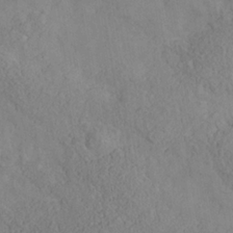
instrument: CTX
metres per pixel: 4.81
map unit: Nhe
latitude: -37.4643
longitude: 139.2754
